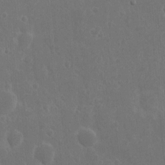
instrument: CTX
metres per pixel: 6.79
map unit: eHh
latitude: 10.9514
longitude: -72.7436
